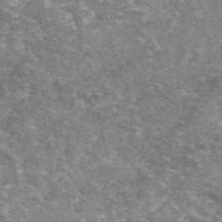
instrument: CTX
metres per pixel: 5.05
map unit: eAb
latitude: 50.3656
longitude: 112.3873
